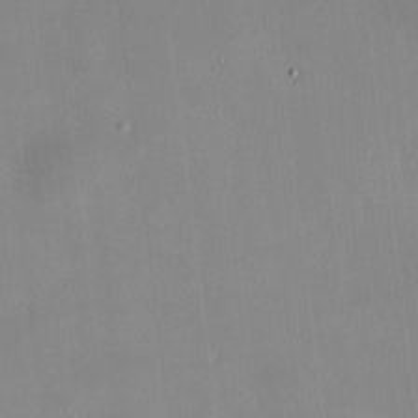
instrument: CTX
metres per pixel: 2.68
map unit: HNhu
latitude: 7.0458
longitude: 9.5777
